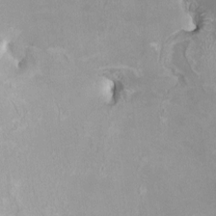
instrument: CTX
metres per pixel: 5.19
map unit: HNhu
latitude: -0.6708
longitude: -4.4601
